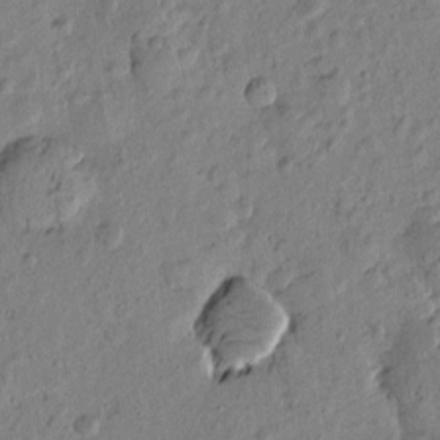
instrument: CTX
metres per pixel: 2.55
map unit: Htu
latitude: -0.1606
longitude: -176.3467
